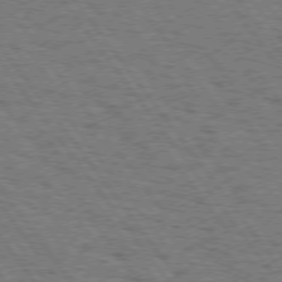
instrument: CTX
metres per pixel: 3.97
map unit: Hpe
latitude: 74.5924
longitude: -135.0458
